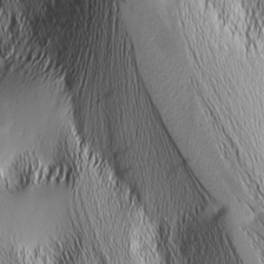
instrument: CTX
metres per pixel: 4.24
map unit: Nhu
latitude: -5.5210
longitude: -151.9717
